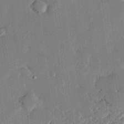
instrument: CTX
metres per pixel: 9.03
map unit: eHh
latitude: 27.2915
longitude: -82.2522
